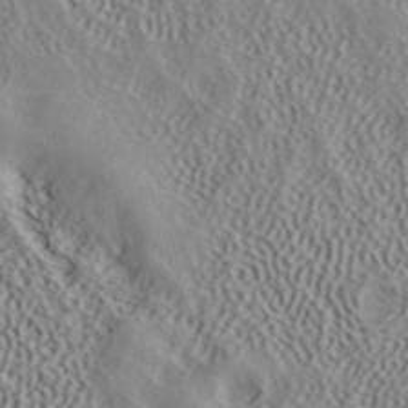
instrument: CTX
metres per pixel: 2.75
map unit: ANa
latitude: 41.4426
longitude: 55.2565
